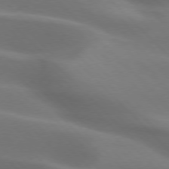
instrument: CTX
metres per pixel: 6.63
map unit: lApd
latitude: 75.8205
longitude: -62.1578
